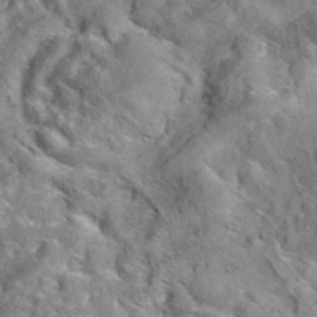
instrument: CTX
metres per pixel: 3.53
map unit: eAb
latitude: 35.9150
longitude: 109.5210
